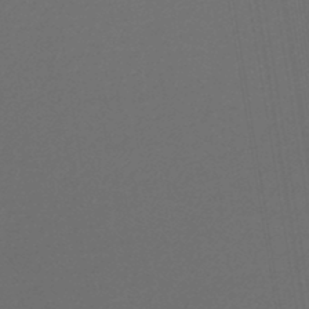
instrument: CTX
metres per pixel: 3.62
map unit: lHb
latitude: -46.0661
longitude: 71.5399
